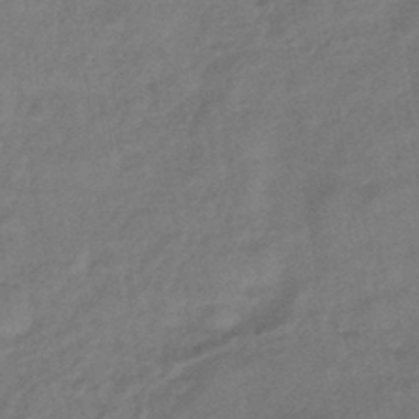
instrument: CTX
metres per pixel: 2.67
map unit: eHb
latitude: -43.0864
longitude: 83.0297
